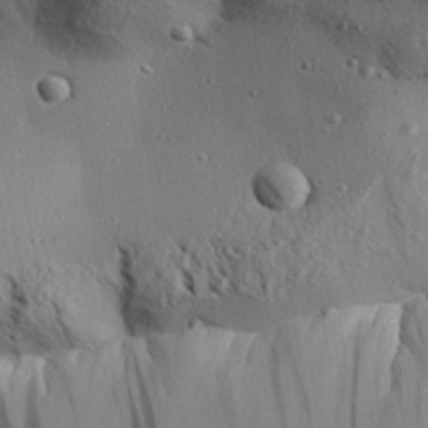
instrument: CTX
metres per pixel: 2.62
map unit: Aa
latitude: 31.3104
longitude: -137.8584
